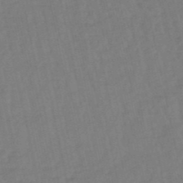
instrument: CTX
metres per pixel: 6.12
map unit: eHb
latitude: -49.7289
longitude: 73.1242
